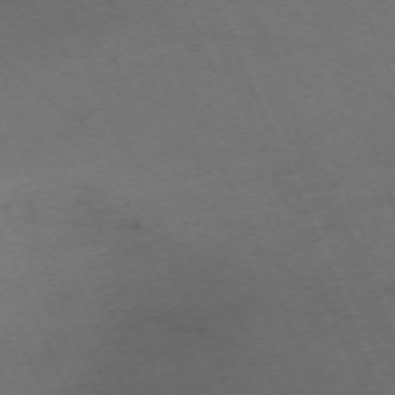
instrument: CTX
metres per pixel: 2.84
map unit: Nhu
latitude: -68.0094
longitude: 38.5385
